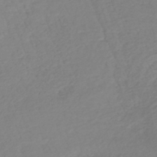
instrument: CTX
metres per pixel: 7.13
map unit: lHb
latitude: -40.2739
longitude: 72.4629
